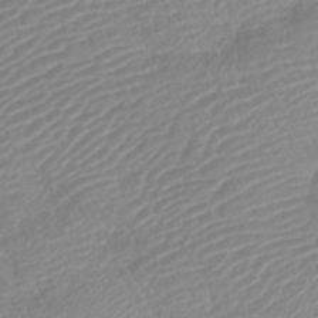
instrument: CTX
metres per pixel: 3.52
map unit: lHb
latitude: -42.2361
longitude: 77.1431
